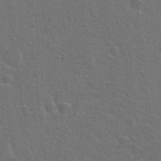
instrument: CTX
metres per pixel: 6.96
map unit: Hto
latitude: 23.2159
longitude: -47.4049
